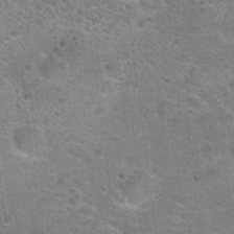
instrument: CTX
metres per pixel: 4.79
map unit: Hto
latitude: 22.5735
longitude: -49.8205
